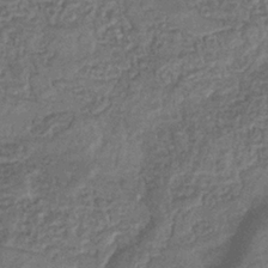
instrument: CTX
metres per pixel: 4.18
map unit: eHb
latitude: -35.3510
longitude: 80.5196
